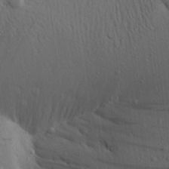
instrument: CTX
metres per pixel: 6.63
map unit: Aa
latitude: 19.6505
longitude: -149.3104
